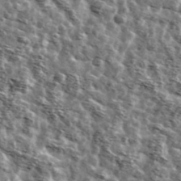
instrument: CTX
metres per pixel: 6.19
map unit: Ave
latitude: 42.2523
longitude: -107.1970
